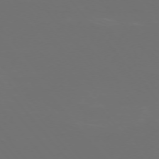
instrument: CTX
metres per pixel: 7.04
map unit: Ap
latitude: -75.2754
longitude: -77.0458
